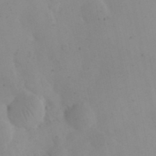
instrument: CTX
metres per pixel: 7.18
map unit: eHh
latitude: 24.2522
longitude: -66.4223
